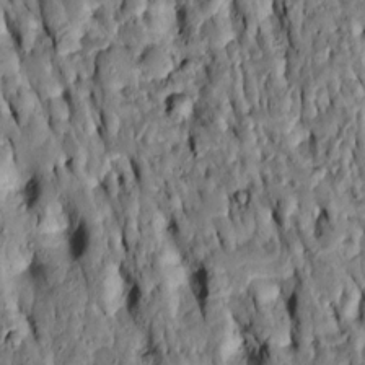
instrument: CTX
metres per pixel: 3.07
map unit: Htu
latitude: -7.9556
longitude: 144.6519
